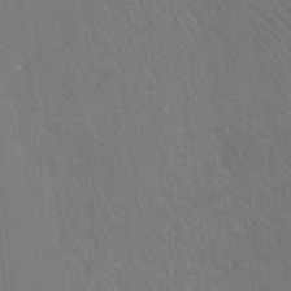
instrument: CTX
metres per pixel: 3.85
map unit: Ht
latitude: -9.1620
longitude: -38.7246
